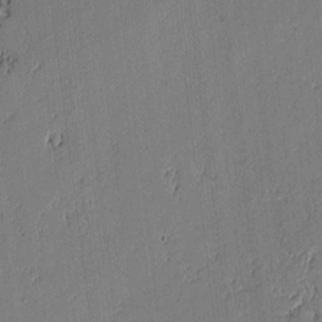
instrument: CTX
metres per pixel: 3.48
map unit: lAvf
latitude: -0.6519
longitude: -107.5371
